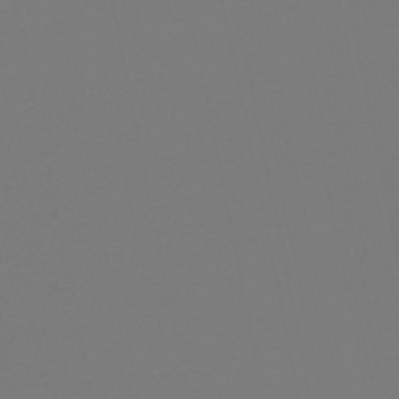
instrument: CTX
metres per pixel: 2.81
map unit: lHb
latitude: -50.8219
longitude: 80.0094
